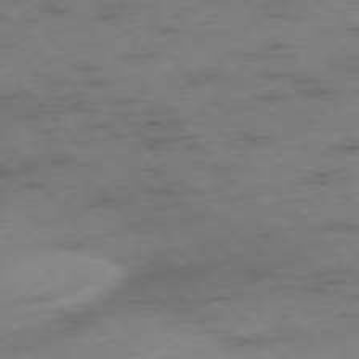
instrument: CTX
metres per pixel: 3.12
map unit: Hpe
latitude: -76.5763
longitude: -17.6127
